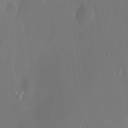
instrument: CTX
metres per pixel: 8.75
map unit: HNhu
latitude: 7.3671
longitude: 3.3320
